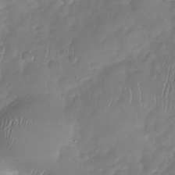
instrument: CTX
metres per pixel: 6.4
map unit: Nhu
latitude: -29.8800
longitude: -61.0647
